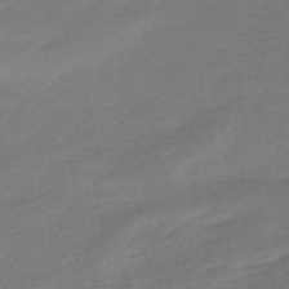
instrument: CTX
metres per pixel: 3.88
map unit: eHb
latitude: -48.3496
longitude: 85.1620
